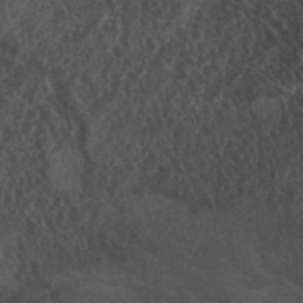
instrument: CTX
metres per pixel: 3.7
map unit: ANa
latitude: 41.4615
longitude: 53.7477
